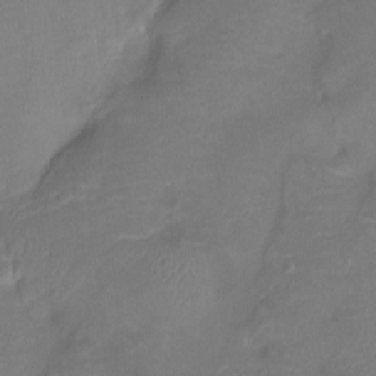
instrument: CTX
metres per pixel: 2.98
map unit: Htu
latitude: -13.4832
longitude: -45.3859
